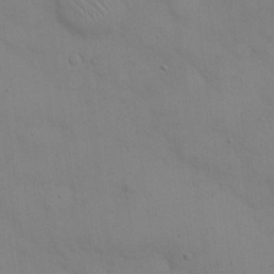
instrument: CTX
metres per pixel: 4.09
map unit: eHh
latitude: 21.8395
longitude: -61.5749
